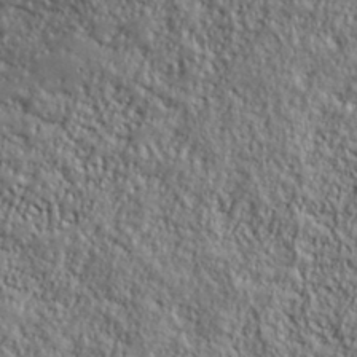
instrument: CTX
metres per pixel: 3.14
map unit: lHvf
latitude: 38.4412
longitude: -91.9339
